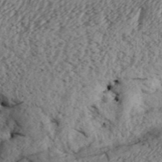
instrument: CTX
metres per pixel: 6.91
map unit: Aa
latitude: 31.1781
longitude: -136.9514
